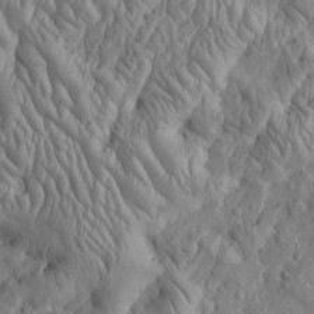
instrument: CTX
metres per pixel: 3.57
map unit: Htu
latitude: -3.6721
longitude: 158.4628
